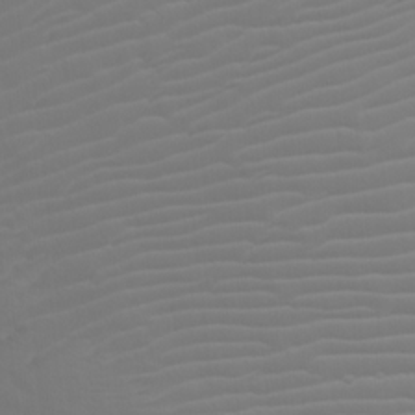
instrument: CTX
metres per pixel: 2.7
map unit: Htu
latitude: -7.6533
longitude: -68.0822
